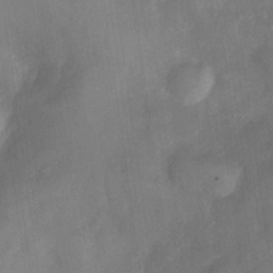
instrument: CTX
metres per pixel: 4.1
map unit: Nve
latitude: -26.4629
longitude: -148.2711
